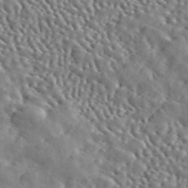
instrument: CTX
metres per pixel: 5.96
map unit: ANa
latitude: 46.4979
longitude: 49.3699
